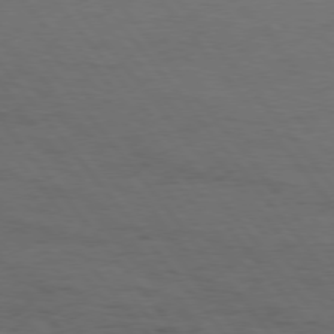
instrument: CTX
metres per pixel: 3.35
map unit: Hpe
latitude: 75.3293
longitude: -145.4993
